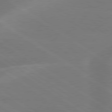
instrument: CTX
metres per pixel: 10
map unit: lApd
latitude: 79.4994
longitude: -142.9325
